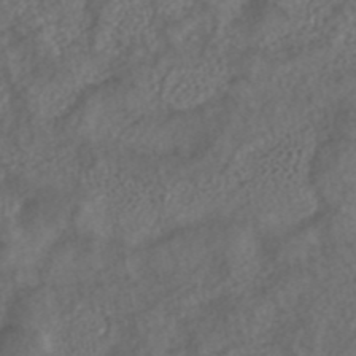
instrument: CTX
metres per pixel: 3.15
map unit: ANa
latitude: 43.1214
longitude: 23.8045
